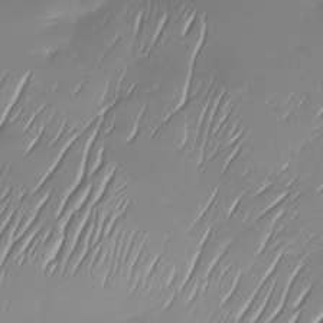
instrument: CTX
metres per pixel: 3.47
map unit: Nhu
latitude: -28.8030
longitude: -61.5938
